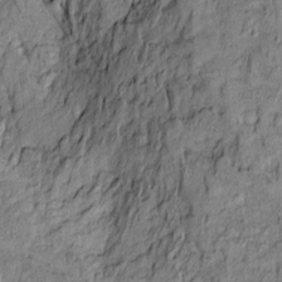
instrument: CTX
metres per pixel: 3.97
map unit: Htu
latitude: -9.5588
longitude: 177.4643
